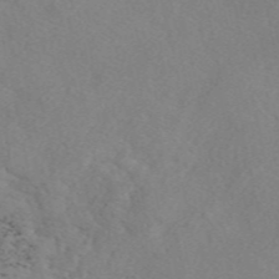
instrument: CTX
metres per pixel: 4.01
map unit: eAb
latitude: 49.6883
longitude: 108.3117
